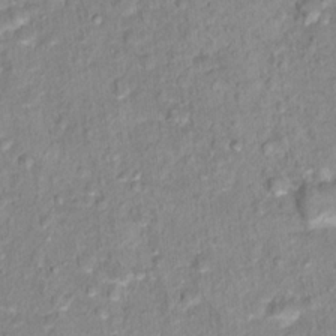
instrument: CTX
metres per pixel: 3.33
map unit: Hto
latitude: 16.4223
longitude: -40.0633
